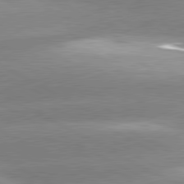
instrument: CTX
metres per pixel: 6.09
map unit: lApd
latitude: 80.9892
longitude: -155.8961
